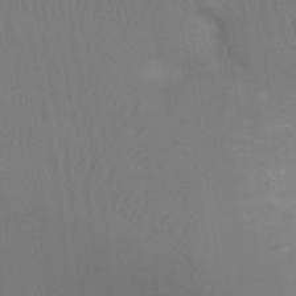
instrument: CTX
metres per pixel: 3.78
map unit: Ht
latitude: -3.9556
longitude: -26.8191
